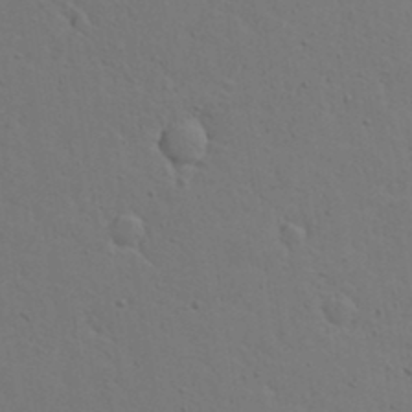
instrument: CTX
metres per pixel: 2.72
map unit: Aa
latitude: 17.1025
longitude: -125.7449
